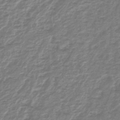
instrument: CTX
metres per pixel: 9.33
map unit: lHb
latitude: -41.0486
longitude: 63.3509
